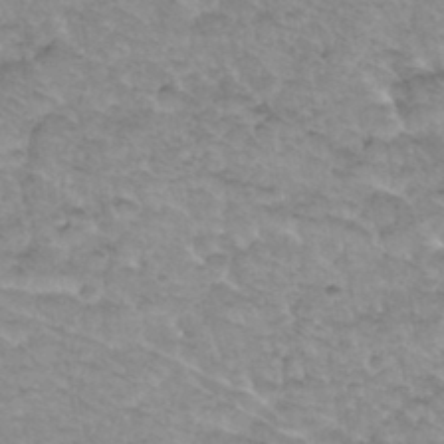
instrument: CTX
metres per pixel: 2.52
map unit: Hto
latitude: 35.2159
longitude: -47.8395
